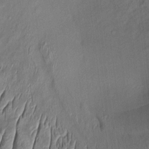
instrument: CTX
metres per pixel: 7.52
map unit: Aa
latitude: 8.8380
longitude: -131.6694
